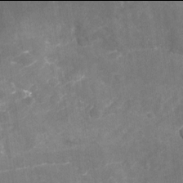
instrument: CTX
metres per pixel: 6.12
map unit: Nhu
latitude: -22.0094
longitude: -56.1199
